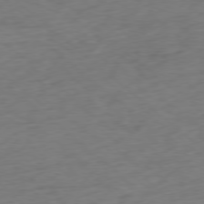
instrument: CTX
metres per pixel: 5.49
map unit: Ap
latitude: -78.1794
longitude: -78.5357
